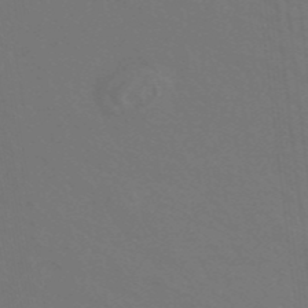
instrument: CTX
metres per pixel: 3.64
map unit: eHb
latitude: -43.7288
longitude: 88.4251
